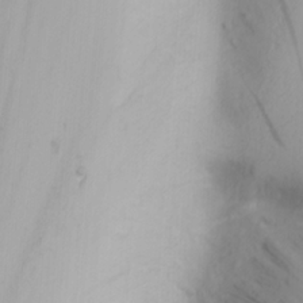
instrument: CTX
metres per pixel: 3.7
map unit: Nhu
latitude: -3.0675
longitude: -72.9514
